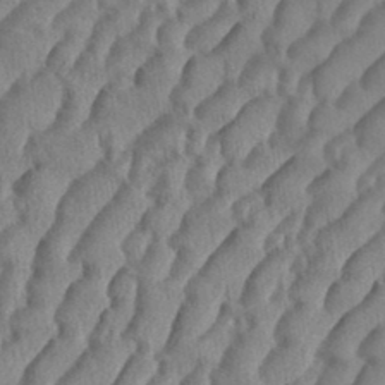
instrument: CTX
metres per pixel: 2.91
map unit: eHh
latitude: 36.5546
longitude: -138.1389
